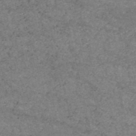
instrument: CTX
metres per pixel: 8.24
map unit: HNb
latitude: -53.3320
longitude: -38.4412
